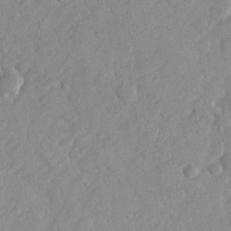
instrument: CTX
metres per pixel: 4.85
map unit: lHvf
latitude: 24.0822
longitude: 144.3495
